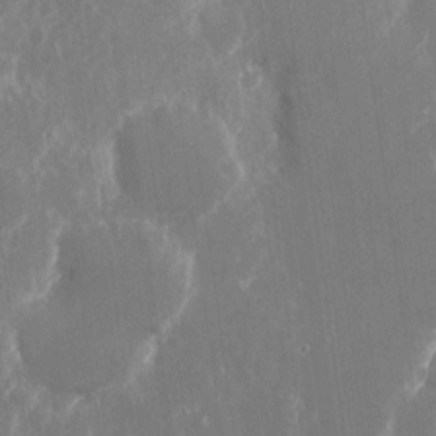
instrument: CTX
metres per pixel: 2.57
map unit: Nhu
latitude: -22.7841
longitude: -72.7247
